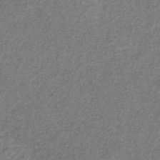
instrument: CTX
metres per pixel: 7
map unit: eHb
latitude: -31.5210
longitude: 71.0675
